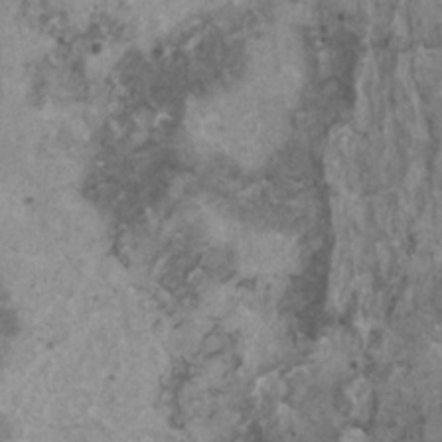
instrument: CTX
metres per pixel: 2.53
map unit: HNhu
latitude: 0.9891
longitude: 4.6707
